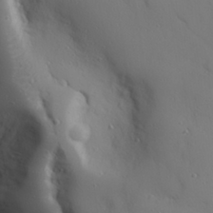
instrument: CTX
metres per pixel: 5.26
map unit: eHh
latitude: 26.4412
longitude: -75.0836
